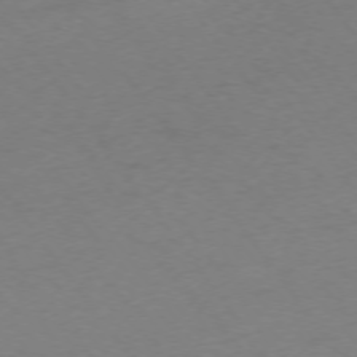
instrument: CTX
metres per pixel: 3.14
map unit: Ap
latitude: -74.7841
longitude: -73.2537
